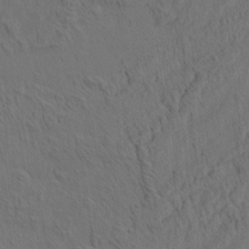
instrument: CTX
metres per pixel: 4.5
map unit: eHh
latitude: 3.6694
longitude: -78.9325
